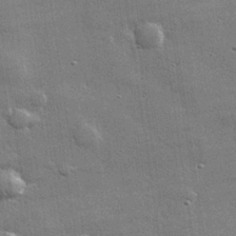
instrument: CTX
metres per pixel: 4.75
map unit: lHvf
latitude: 32.2711
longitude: -91.3293
